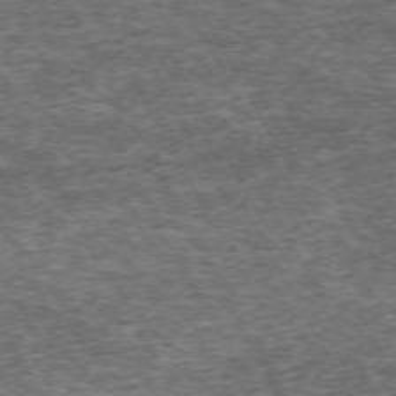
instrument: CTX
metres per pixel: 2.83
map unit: Hpe
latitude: -71.2565
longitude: 13.1242
